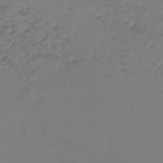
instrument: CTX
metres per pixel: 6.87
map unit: lHb
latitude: -45.4832
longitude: 59.1998
